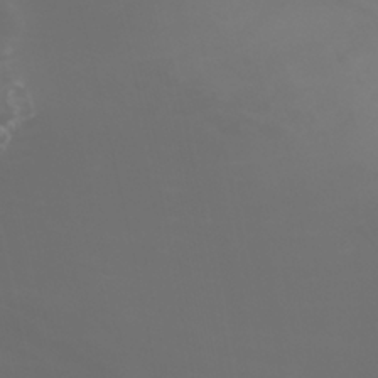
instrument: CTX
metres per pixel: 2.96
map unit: Nhu
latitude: -7.9556
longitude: -83.4426
